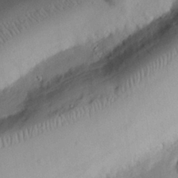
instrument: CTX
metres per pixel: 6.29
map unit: eHh
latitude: 27.4427
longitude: -81.0269
